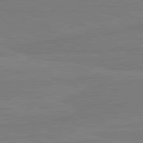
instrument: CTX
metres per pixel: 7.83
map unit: lApd
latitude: 81.7639
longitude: -177.4993
